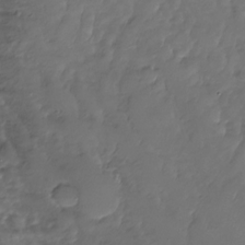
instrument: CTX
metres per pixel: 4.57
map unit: Nhu
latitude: -27.9367
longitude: -60.5923
